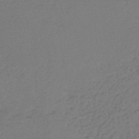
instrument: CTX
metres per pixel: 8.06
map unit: lHb
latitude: -45.8233
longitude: 62.8786
